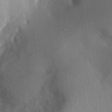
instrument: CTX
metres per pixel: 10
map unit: Aa
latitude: 30.2523
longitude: -144.2711
